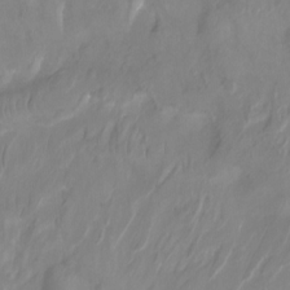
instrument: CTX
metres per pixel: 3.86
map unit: Nhu
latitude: -12.2551
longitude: -67.1214
